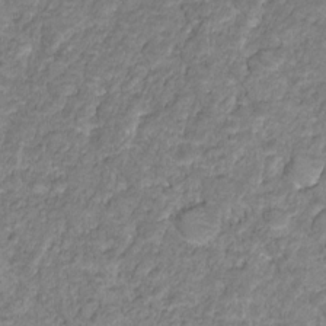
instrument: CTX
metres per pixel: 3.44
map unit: HNhu
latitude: -21.7288
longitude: 85.3887
